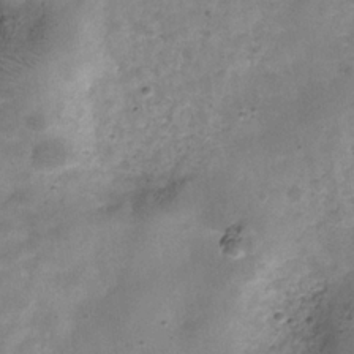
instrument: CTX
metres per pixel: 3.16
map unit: Hve
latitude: -31.6722
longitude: 93.0297
